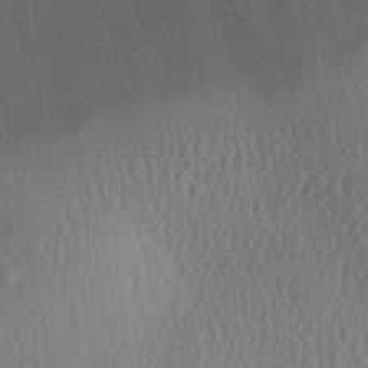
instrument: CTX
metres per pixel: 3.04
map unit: Aa
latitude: 27.0459
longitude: -136.5546
